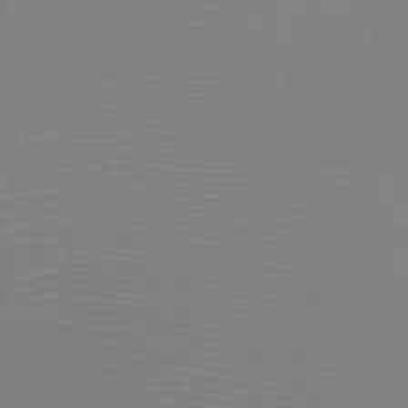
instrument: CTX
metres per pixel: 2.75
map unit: HNb
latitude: -48.8408
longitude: -43.1781
